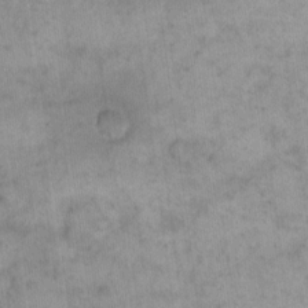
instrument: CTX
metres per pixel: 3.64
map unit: eHh
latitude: 15.0459
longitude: -66.4601
